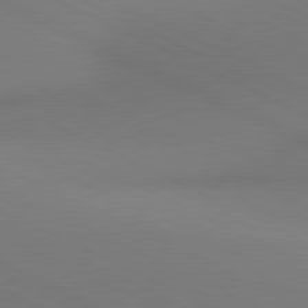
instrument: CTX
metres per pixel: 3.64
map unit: lApd
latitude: 81.0836
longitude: 144.8219
